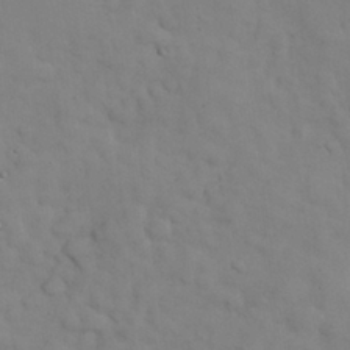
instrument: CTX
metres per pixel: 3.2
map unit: Nhu
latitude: 28.2522
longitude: -68.9325
